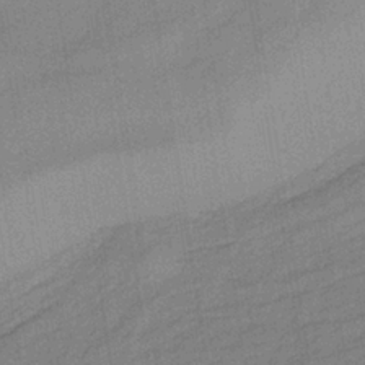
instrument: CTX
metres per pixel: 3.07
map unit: lHb
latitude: -35.5966
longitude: 70.9353
